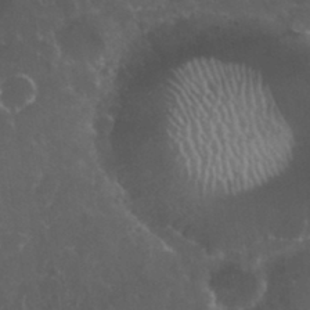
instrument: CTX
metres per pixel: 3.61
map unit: eHh
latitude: 33.6694
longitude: -61.6883
